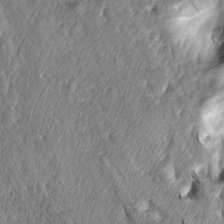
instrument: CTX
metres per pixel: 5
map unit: lAa
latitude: -4.7841
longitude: -122.4223
